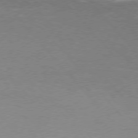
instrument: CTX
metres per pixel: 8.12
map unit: Hpe
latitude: 75.4615
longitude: -145.6127
